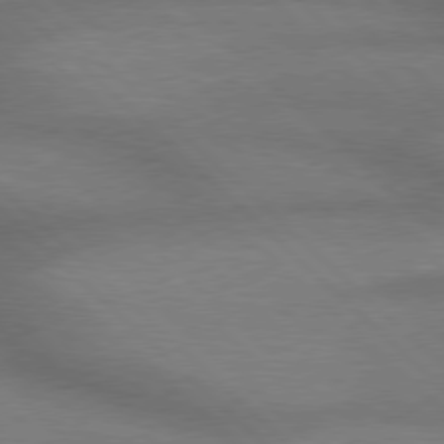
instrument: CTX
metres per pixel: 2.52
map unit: Hpe
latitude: 77.5749
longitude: -156.6868
